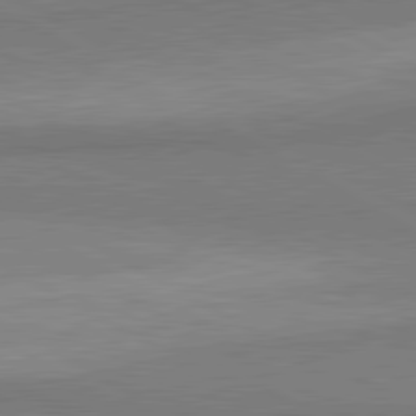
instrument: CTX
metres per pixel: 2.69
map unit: lApd
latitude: 81.0647
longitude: 159.0486
